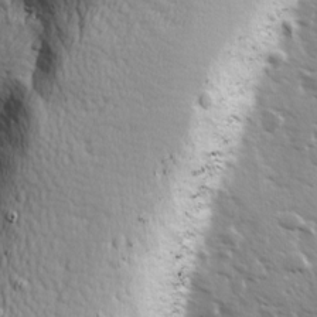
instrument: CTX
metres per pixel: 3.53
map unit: Ave
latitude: 13.1025
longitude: -102.0633
